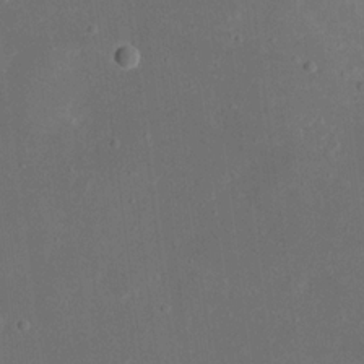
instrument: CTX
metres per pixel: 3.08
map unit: eHh
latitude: 18.1200
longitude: -70.9325
